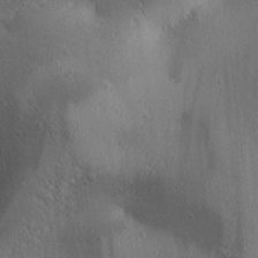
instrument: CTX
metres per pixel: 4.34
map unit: lAa
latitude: 2.2522
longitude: -116.9136
